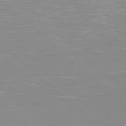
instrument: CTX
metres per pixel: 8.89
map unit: Hpe
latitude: 77.9528
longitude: -161.3481
